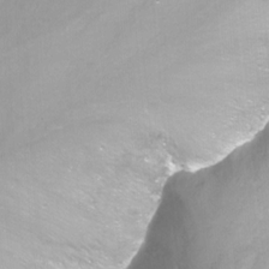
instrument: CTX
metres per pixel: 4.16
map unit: Nhu
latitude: -12.4818
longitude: -61.3859
